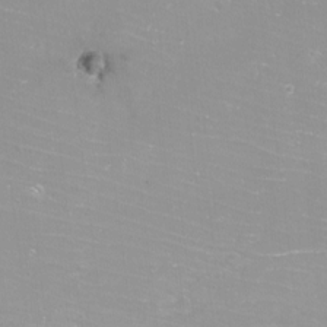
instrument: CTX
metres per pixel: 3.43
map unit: eHh
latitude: -12.2551
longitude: -61.4804
